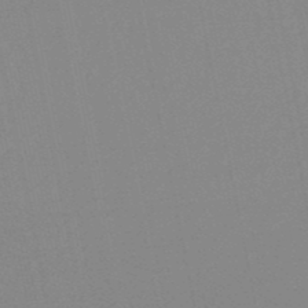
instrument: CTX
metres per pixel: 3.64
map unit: lHb
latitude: -49.5399
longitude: 71.2376
